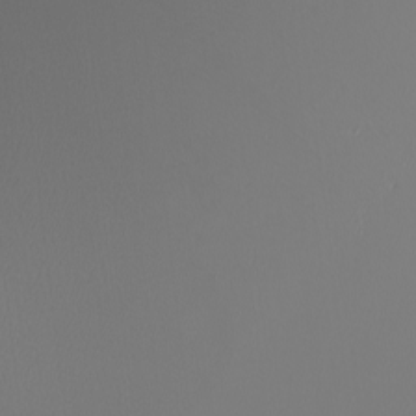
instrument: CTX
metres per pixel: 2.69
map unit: Nhu
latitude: -0.1039
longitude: -79.1026
